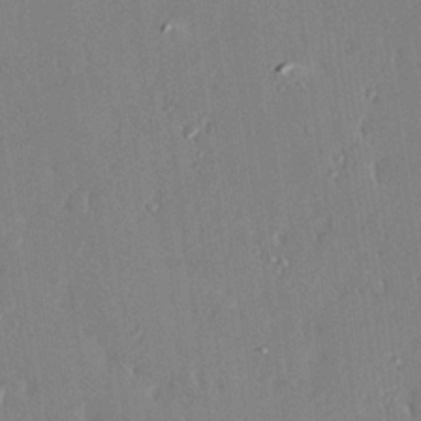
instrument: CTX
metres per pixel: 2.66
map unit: Hve
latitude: 24.6679
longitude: -93.3103
